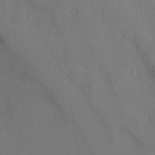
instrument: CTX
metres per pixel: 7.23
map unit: Htu
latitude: -6.4818
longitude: 160.5763
